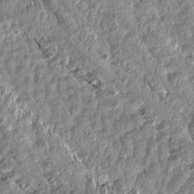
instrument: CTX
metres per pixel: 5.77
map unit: Aa
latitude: 15.5749
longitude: -144.8380
